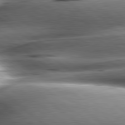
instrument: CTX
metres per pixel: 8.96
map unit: lApd
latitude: 80.2900
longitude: -143.8395
